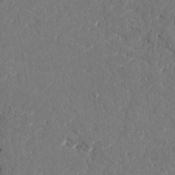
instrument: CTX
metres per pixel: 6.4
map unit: HNhu
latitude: 7.0269
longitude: -4.7057
